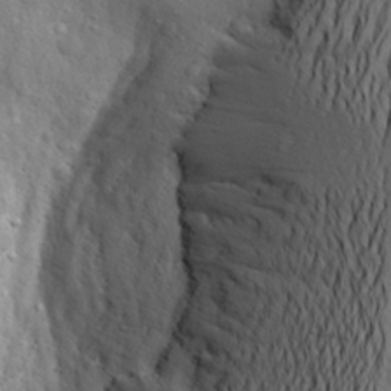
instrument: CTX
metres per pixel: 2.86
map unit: Aa
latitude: 24.6868
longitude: -148.0444
